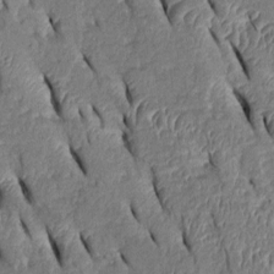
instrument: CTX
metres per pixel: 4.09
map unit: Htu
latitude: 1.2537
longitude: 149.1431
